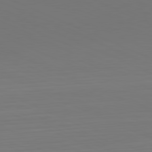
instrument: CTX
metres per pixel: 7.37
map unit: Hpe
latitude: -81.8045
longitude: 19.7289
